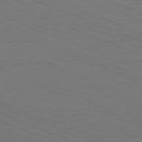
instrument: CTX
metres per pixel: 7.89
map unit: Hpe
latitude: -81.8234
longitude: 17.2754
